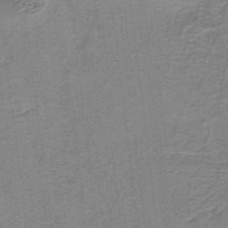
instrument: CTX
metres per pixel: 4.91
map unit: lHb
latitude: -40.0283
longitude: 54.5385
